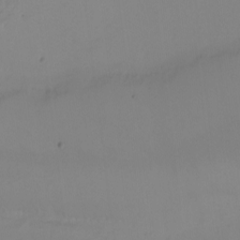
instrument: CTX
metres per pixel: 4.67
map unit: eHh
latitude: -1.8234
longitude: -74.4979
